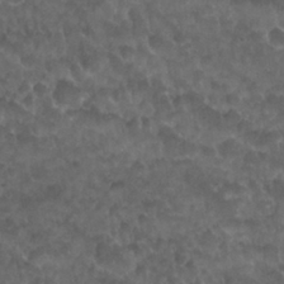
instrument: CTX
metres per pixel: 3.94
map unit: Nhu
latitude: 26.8191
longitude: -53.8584
